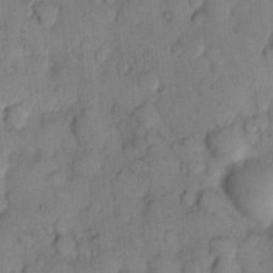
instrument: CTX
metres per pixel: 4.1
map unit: eHh
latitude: 12.3845
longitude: -62.7813
